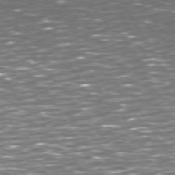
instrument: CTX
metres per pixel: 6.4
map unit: Hpe
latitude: 72.6680
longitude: -124.1766
